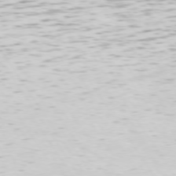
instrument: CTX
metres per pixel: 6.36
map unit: Hpe
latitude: 72.9136
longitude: -122.8947
